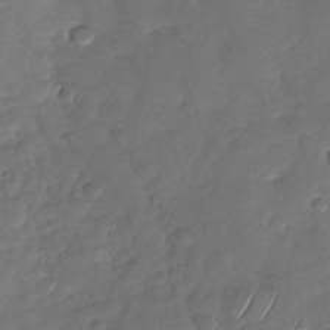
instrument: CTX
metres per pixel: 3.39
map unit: Nhu
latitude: -29.0298
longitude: -62.0255
